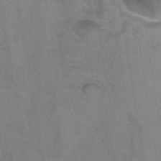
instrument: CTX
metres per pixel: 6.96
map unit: Hto
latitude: 38.8191
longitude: -42.2145
